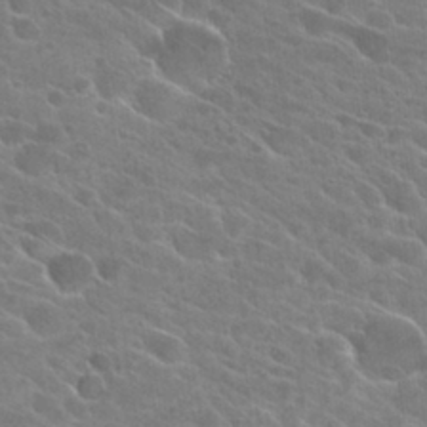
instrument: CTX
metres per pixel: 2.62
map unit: Hto
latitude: 26.1011
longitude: -41.4993
